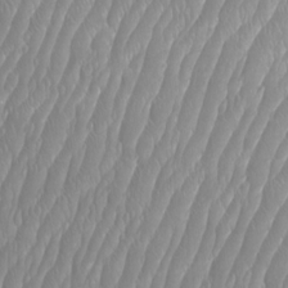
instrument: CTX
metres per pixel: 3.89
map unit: Htu
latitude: -9.4454
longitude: -75.9339
